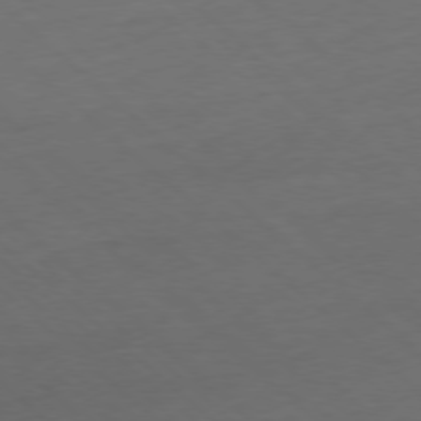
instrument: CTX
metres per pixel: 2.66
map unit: Ap
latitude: -78.1416
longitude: -79.1970
